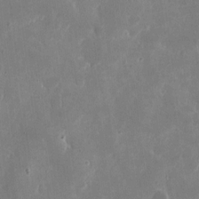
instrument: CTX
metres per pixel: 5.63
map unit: eHh
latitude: 9.1970
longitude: -69.1214
